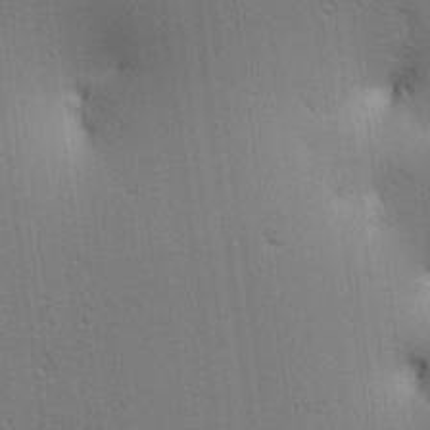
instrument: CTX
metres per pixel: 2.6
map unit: lAa
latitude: 12.5546
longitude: -107.9339
